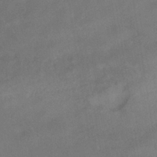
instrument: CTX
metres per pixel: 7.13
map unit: HNhu
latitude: -39.9178
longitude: 96.1039
